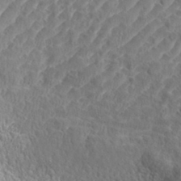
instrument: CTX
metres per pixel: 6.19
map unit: eHh
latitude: 34.8947
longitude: -137.7639
